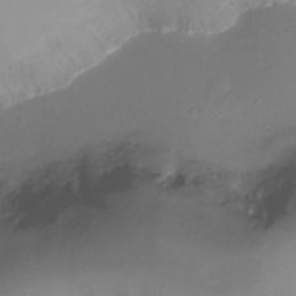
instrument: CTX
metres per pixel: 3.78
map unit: Ht
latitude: -18.3306
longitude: -44.8380
